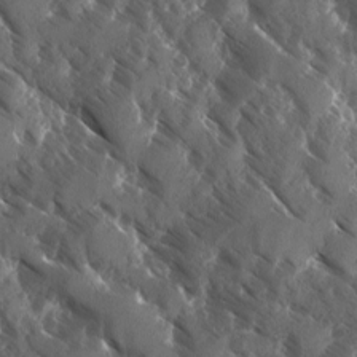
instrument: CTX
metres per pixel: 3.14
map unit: Ave
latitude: -10.7085
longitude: -118.7435
